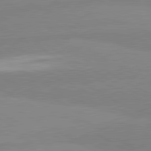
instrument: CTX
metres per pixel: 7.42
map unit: lApd
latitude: 81.1025
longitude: -178.8758
